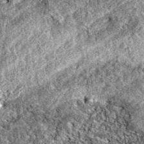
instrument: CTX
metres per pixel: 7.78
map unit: eAb
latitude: 38.5357
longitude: 111.6533
